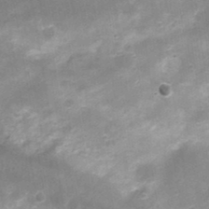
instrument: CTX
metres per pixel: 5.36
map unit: Nhu
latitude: 3.4804
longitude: -18.2711
